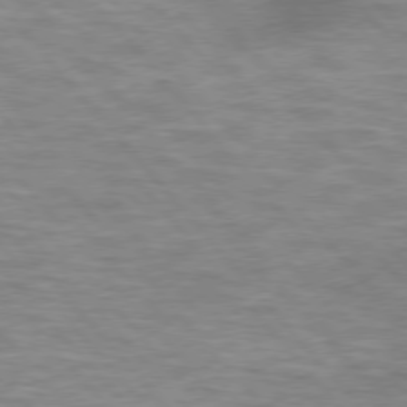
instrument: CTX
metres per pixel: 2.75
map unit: lApd
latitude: 75.8961
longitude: -58.7813
